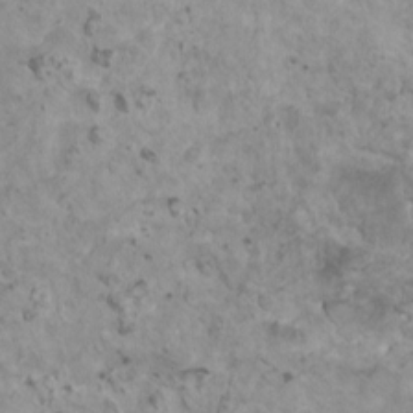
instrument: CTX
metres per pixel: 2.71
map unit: HNhu
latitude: 3.5182
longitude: 4.6329
